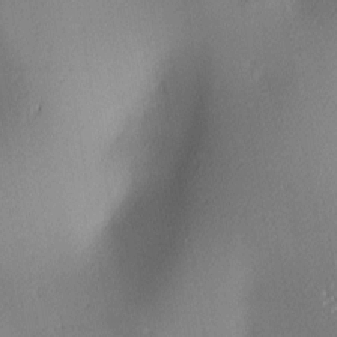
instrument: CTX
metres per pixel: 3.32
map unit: lAa
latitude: 2.5357
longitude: -116.4601
